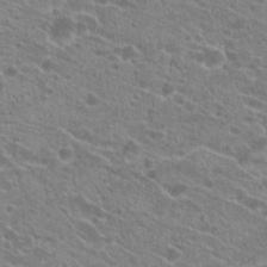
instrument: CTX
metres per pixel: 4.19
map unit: Hto
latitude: 22.0822
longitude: -38.9514
